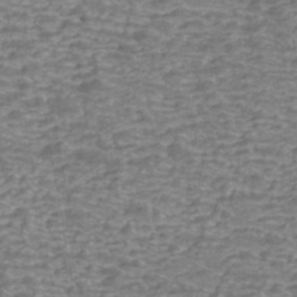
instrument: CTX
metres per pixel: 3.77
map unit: Nhe
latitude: -45.2187
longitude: 152.6329
